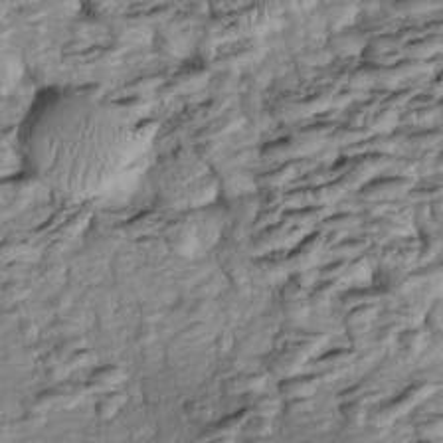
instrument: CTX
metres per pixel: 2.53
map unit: Htu
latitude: -5.8611
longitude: 154.4440
